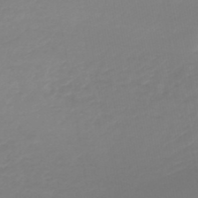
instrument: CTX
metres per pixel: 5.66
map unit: lHb
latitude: -45.5777
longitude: 72.0661
